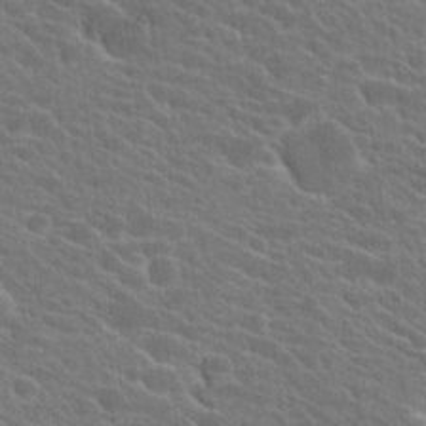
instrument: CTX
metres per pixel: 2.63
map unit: Hto
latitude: 24.3845
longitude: -40.5923
